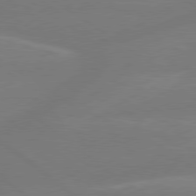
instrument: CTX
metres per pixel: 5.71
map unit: lApd
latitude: 79.2159
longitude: -150.2711
